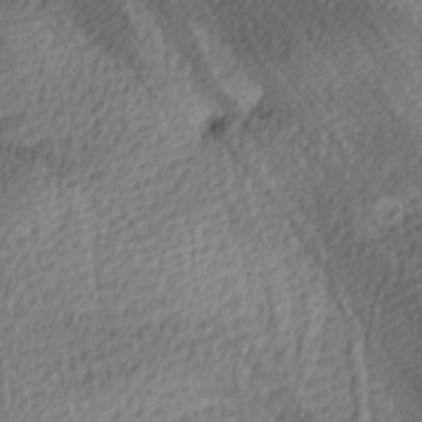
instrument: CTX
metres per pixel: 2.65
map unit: lAa
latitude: -9.1809
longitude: -125.1025
